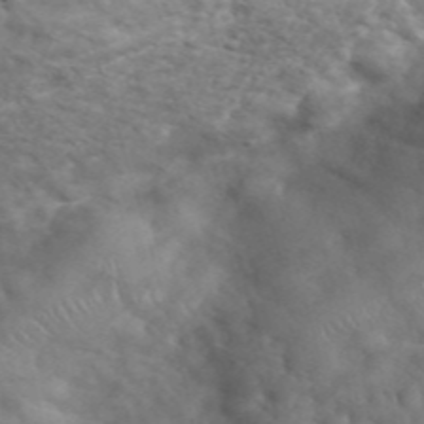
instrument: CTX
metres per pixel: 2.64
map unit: eHh
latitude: 40.4412
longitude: -56.8757
